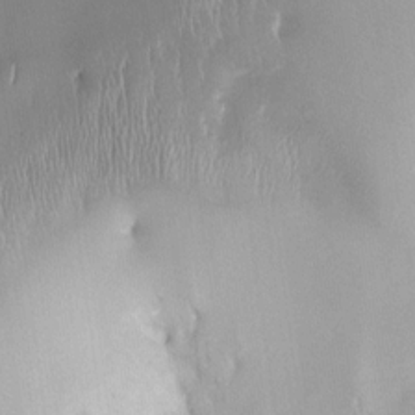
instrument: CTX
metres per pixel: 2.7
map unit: eHh
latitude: -22.7652
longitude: 15.7478
